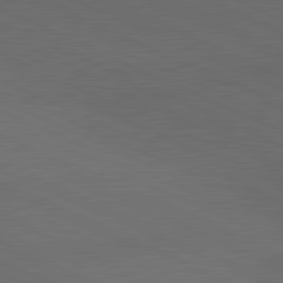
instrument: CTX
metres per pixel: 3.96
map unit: lApd
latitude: 81.4615
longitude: 148.0661
